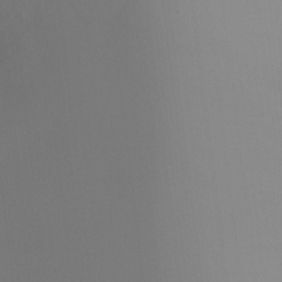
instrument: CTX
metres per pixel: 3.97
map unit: Ht
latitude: -8.4440
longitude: -32.1011
